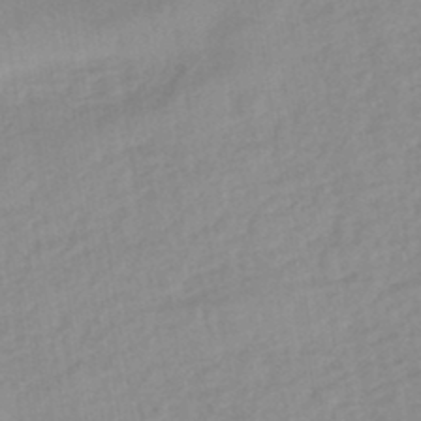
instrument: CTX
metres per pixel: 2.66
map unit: eHb
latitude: -45.1620
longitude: 84.8785
